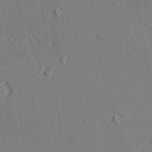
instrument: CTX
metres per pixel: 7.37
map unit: lAvf
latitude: 27.1592
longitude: -109.3670
